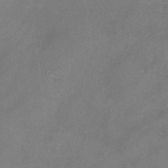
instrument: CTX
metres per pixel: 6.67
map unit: Nhu
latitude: -13.8045
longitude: -39.9717
